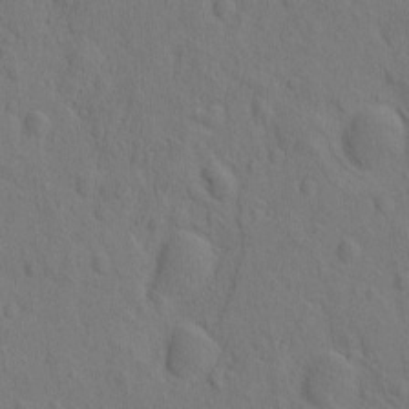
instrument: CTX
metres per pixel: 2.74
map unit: eHh
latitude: -2.7841
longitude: 18.7841
